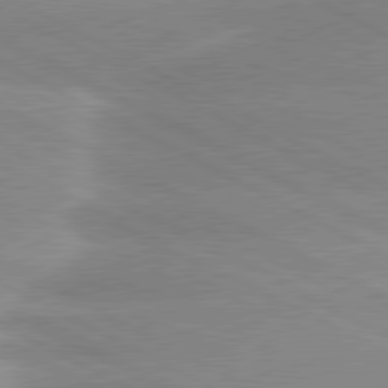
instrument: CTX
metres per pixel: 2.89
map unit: lApd
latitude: 80.2900
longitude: -135.8394
